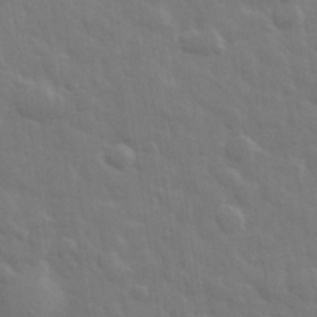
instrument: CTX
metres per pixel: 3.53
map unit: eHh
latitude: 32.6868
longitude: -70.2333
